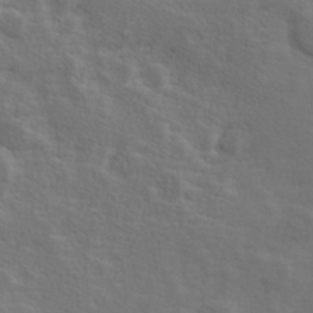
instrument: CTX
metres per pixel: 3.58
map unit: Hve
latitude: 25.3103
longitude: 145.6344
